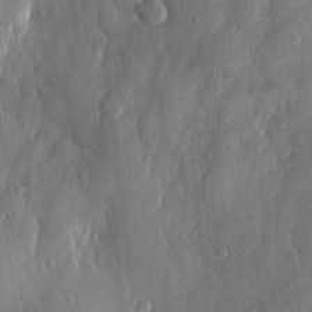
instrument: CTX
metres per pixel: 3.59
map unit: Htu
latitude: 0.0255
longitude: -177.1403
